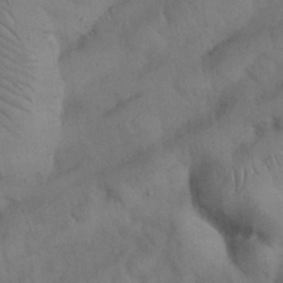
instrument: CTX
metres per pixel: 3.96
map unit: Nhu
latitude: 27.1592
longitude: -70.9702
